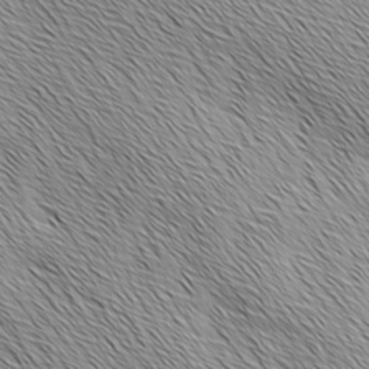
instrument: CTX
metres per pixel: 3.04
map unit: Ave
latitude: 1.9150
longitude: -114.5167
